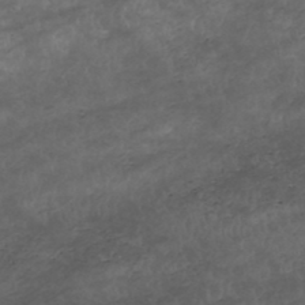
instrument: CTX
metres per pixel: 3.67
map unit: HNhu
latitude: -47.7288
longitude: 28.5952
